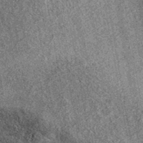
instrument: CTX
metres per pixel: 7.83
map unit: eAb
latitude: 38.1011
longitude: 108.4818
